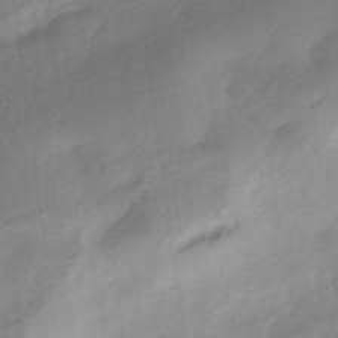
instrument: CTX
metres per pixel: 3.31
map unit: HNhu
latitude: -40.6518
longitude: 92.9731
